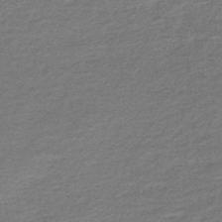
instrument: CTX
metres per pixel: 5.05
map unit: HNb
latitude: -43.5966
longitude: 51.4076
